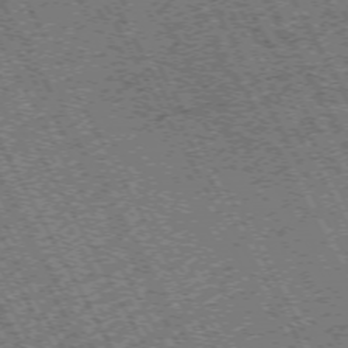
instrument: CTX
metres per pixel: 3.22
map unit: Hpe
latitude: -71.5399
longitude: 11.2376
